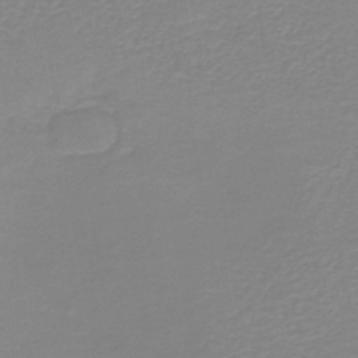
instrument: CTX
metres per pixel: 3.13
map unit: HNb
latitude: -44.8786
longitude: 53.4454
